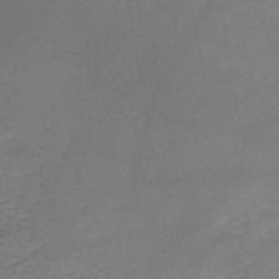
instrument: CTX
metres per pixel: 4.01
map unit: HNb
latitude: -48.7652
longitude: -39.6316
